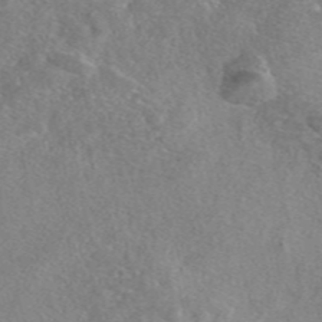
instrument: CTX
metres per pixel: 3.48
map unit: eAb
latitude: 47.2915
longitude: 107.8234
